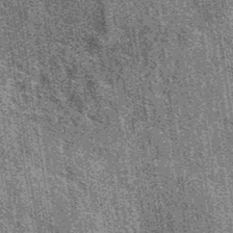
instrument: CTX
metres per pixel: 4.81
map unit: eAb
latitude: 39.3671
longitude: 107.1809
